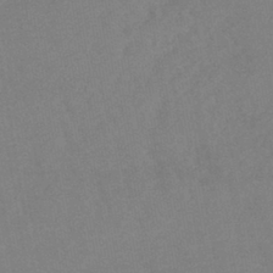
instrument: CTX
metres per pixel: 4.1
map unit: lHb
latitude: -41.3698
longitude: 73.1620
